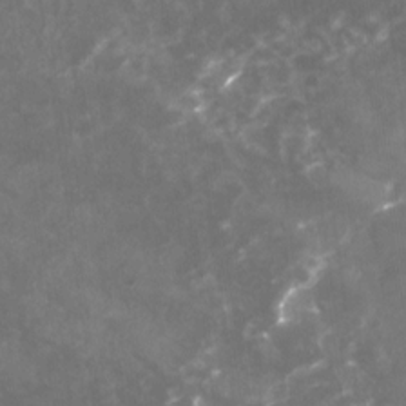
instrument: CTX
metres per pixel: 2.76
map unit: Nhu
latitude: -25.5399
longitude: -56.8380
